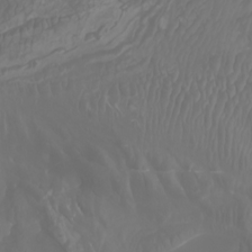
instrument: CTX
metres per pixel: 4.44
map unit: Nhu
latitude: -8.3873
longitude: -80.3278
